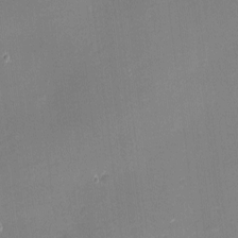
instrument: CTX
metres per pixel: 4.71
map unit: eHh
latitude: -2.0849
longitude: -80.3656
